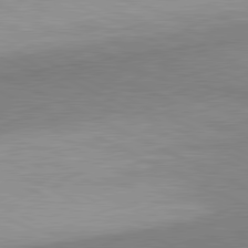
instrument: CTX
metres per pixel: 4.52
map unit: lApd
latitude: 81.0080
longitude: 156.5951
